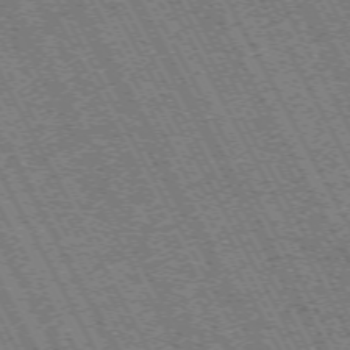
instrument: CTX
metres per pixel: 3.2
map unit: Hpe
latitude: -71.2565
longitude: 11.0675
